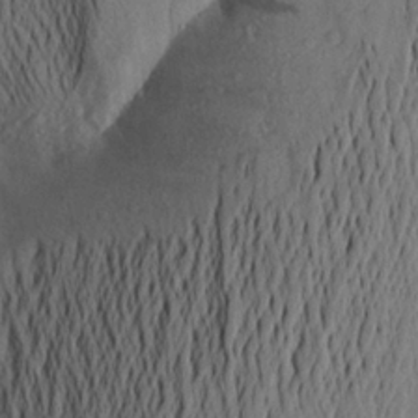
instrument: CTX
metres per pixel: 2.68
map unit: Aa
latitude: 24.8002
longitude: -147.8584
